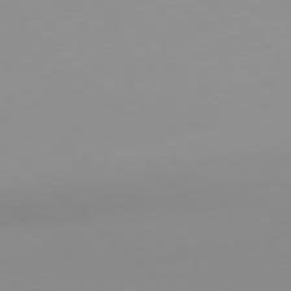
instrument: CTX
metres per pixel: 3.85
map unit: Hpe
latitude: -78.3117
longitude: 14.7086
